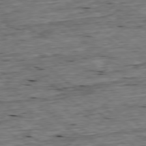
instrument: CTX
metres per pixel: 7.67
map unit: Ap
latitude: -78.7274
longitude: -87.6694
